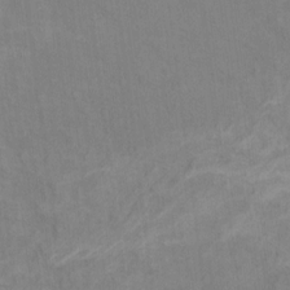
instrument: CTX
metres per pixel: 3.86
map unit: Ht
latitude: 5.3104
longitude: -37.2726
